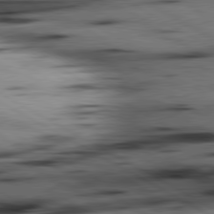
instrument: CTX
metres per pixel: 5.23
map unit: lApd
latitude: 80.2900
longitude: 162.4629
